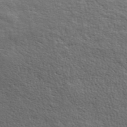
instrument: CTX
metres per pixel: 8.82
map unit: ANa
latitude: 45.8016
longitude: -84.2901
